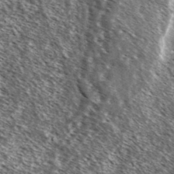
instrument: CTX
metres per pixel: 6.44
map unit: Ave
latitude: 37.5182
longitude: -110.1578
